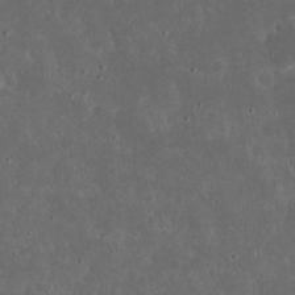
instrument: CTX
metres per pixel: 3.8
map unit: eHh
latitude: 16.7624
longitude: -73.6505
